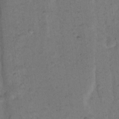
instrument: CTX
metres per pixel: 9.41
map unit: Nhu
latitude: 18.1200
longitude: -31.0837
